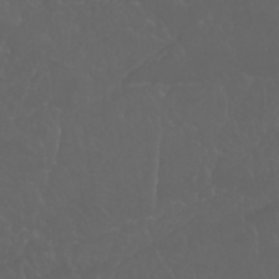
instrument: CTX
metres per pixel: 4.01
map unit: Nhu
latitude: 22.8380
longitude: -64.9892
